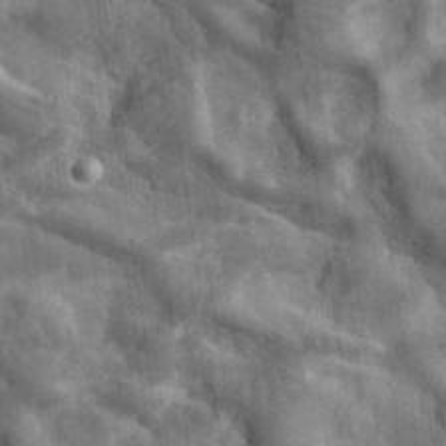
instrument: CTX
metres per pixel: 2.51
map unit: eHh
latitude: 33.5182
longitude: -78.3656
